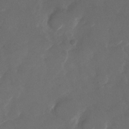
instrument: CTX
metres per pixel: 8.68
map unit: Nhu
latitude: -27.8800
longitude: -72.9325
